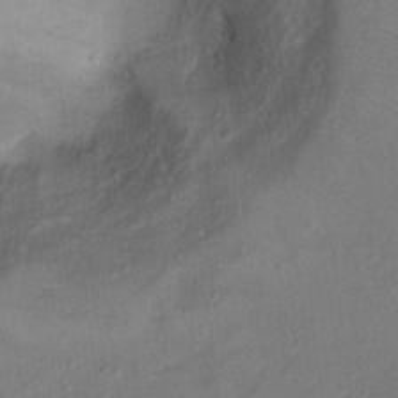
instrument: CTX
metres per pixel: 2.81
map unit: Ht
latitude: 12.7058
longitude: -39.2726
